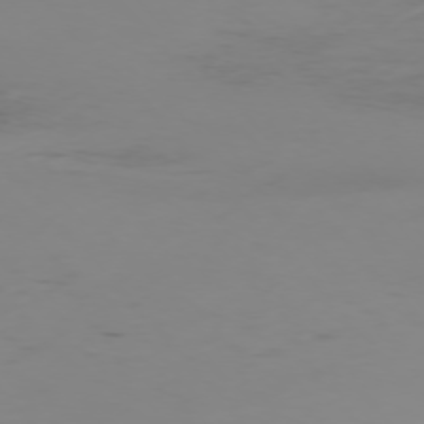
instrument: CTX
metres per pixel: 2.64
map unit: Ap
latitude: -76.1417
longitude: -83.1970
